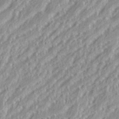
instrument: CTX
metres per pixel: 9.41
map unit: eHh
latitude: 35.6505
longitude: -132.9703
